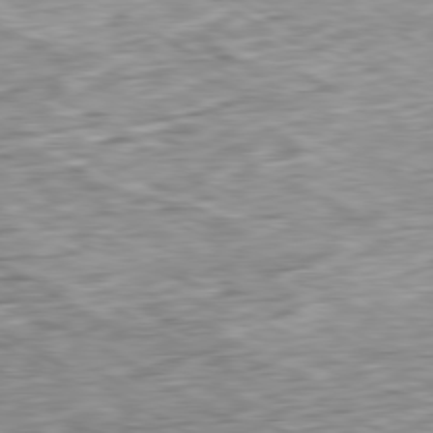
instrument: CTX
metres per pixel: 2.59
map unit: Ap
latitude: -80.5952
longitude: -84.0822
